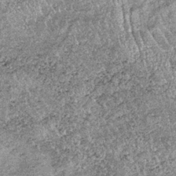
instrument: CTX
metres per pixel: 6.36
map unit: lHb
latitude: -36.8786
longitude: 66.9542
